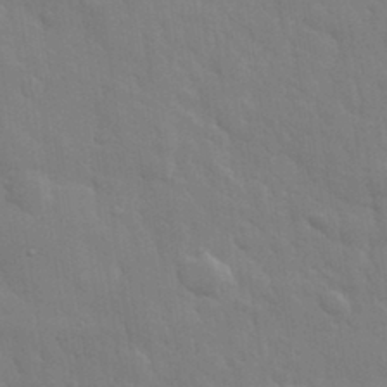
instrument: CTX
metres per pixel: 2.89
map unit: eHh
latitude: 32.5168
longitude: -70.2711
